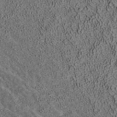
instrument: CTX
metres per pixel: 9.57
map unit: ANa
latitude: 37.0270
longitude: 17.6155
